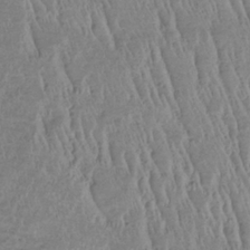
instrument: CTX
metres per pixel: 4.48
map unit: eHb
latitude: -33.6533
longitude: 67.8800
